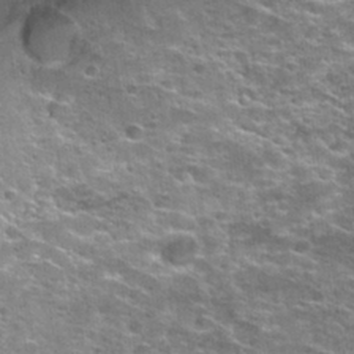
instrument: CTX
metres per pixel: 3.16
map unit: Hto
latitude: 27.6883
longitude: -47.6694
